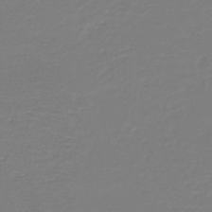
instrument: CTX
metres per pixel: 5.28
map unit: HNb
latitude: -46.2172
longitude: 53.9556
